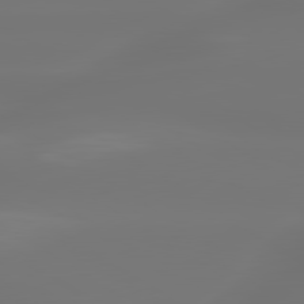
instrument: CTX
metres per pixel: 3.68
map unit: lApd
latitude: 79.9339
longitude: -137.1970
